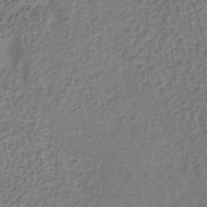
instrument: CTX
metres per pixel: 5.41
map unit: lHb
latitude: -37.7855
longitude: 61.1431
